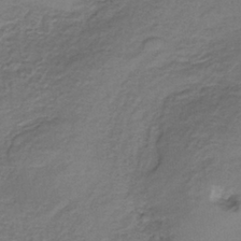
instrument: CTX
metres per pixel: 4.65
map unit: lHb
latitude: -35.0486
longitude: 61.4643
